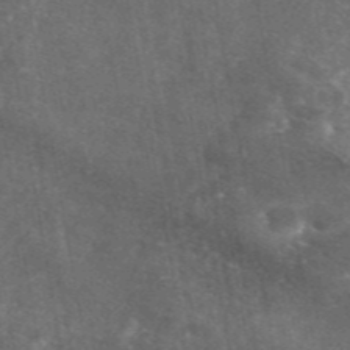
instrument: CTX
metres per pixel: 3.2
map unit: eAb
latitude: 46.6680
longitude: 119.1431
